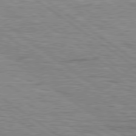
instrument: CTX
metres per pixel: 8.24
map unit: lApd
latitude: 79.4805
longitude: -141.2348
